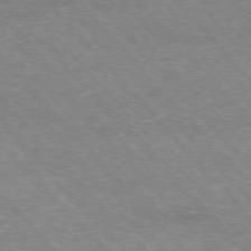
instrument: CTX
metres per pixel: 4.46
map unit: Hpe
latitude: -76.5952
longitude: -12.8380
